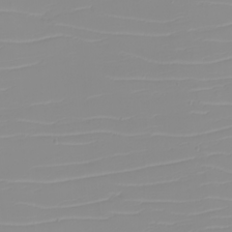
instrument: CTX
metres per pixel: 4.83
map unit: eHh
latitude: -5.7288
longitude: -84.9514
